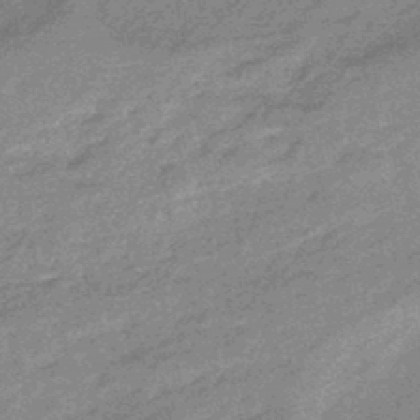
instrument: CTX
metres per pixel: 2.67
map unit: eHb
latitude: -44.3873
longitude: 88.6140
